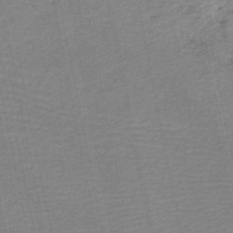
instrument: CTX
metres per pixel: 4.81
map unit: HNb
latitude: -48.3118
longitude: 58.7841
